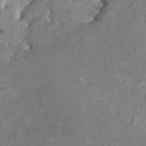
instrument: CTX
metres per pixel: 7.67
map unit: HNhu
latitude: 3.4993
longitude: -3.6505
